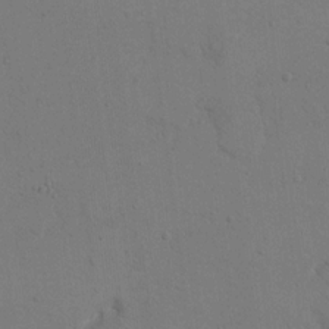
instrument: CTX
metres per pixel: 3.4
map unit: eHh
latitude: 16.9514
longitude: -66.9513
